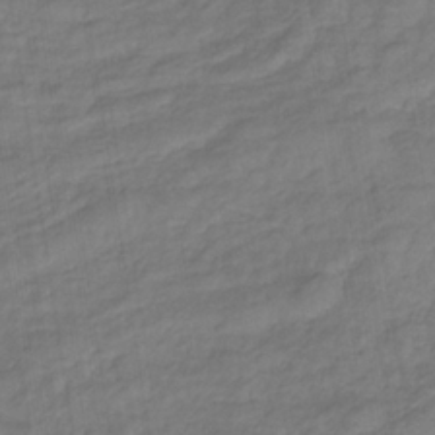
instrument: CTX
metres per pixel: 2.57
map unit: eHb
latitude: -32.5763
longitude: 73.1431
